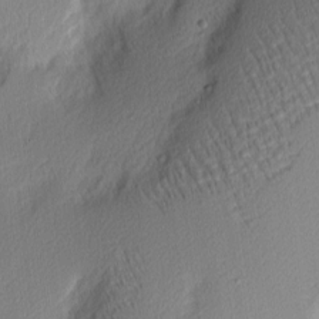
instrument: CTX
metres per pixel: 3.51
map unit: Nhu
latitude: 2.7435
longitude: -76.4790
